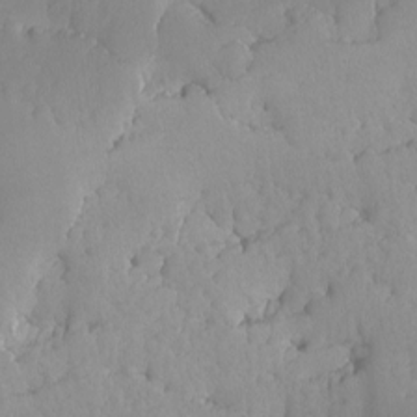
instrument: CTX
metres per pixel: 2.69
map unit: Ave
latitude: -8.8786
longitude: -116.7624
